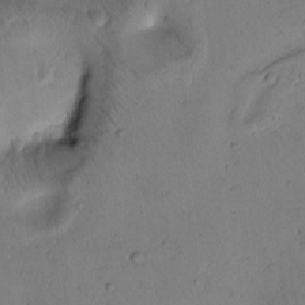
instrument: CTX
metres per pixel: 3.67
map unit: Htu
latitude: -2.9352
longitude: 169.7288
